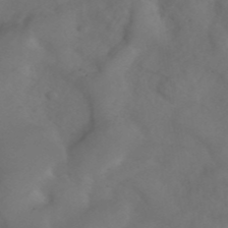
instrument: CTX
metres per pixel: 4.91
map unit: ANa
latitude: 41.4615
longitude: 54.1795
